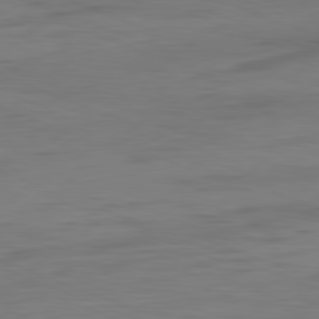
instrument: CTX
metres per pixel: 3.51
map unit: Ap
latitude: -82.1228
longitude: -74.9892
